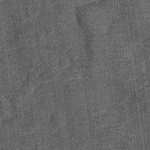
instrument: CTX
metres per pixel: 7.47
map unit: Nhu
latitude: -14.2173
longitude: -23.9339
